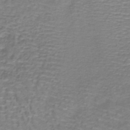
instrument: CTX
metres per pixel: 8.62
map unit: lHb
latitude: -40.7463
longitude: 58.9541
